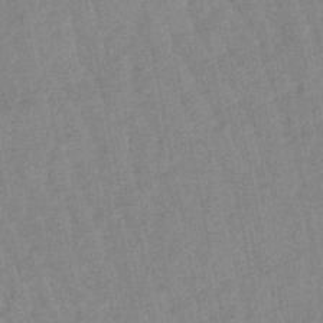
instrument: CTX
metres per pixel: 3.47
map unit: lHb
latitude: -48.2740
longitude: 77.9178
